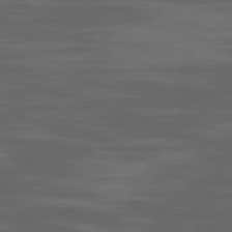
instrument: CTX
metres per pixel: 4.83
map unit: Ap
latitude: -79.8989
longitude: -94.2145
